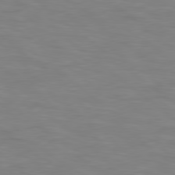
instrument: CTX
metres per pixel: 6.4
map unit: Hpe
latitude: 78.3845
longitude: 175.7855
